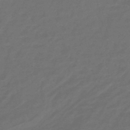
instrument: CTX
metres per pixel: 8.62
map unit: eHb
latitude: -47.5588
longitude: 86.9164
